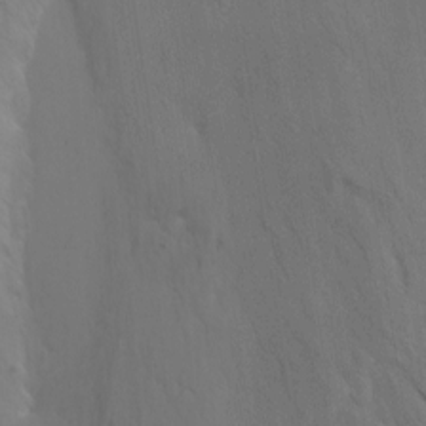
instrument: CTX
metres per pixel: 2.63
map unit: Nhu
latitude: -7.8233
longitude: -68.4223
